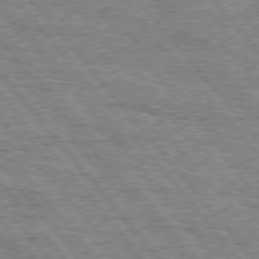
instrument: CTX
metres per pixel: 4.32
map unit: Hpe
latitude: 75.4238
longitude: -125.9150
